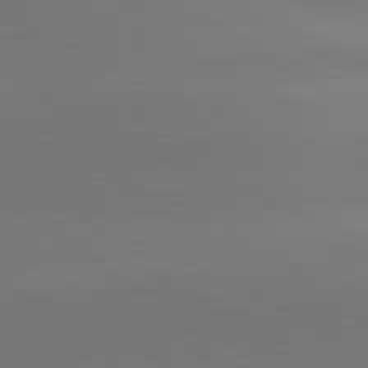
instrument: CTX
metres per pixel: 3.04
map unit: lApd
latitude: 81.4615
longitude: 145.8234
